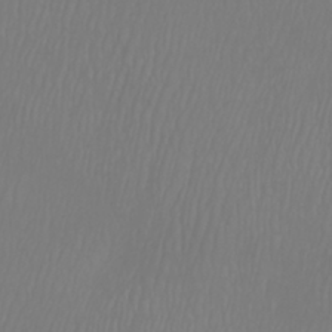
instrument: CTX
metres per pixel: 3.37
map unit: Htu
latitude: -6.0850
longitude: -70.6679
